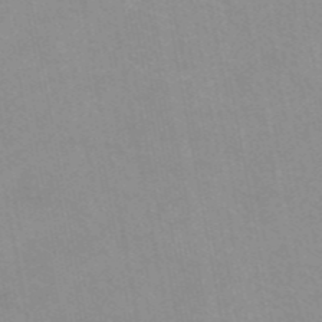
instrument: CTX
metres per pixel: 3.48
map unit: eAb
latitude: 45.2915
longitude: 124.5763
